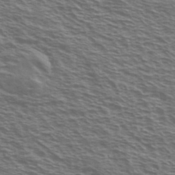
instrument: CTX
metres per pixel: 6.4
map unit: Ave
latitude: 38.1956
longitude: -109.2726
